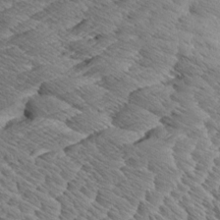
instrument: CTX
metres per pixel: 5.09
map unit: Aa
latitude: 8.6302
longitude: -134.5734
